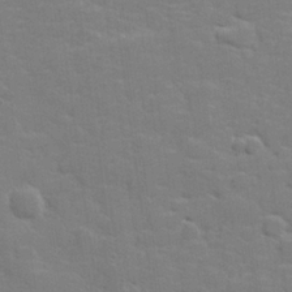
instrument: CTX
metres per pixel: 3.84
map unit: lHvf
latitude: 25.0269
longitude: 142.2550
